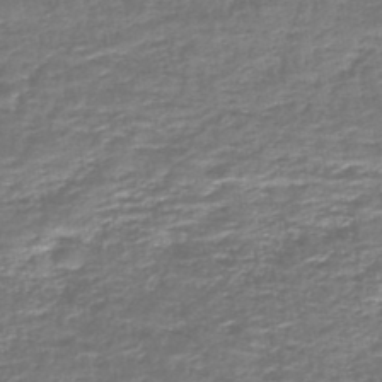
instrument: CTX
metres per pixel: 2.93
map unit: lHb
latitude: -43.9367
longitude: 53.7855
